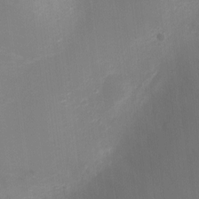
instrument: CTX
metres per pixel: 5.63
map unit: Ht
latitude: -3.6910
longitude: -28.0444
